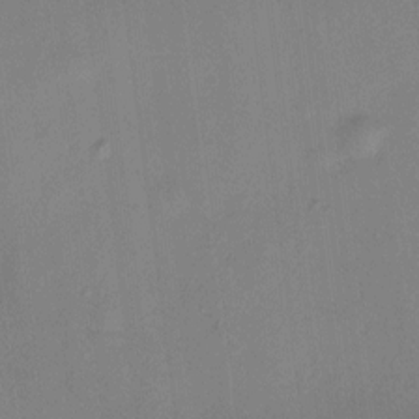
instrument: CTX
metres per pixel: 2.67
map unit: HNhu
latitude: 8.2145
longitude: 8.0094
